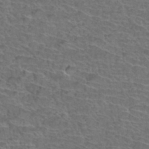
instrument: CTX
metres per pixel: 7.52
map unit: Hto
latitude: 37.1781
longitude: -43.8583
